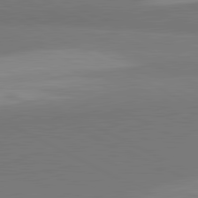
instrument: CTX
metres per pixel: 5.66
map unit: lApd
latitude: 81.7072
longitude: 158.9730
